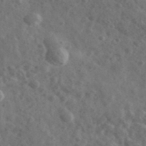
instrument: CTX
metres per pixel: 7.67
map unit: Ave
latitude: 38.9325
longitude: -106.6868
